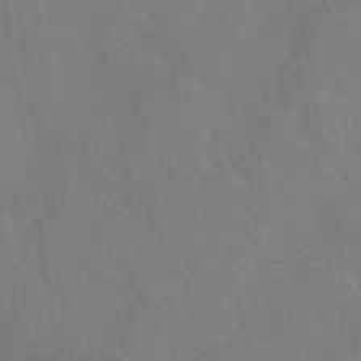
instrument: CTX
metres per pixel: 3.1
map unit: HNhu
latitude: -40.6140
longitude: 101.3887
